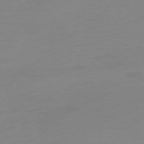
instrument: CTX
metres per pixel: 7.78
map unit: Ap
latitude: -76.0283
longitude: -71.2915
